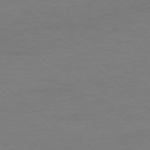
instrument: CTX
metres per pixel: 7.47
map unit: Ap
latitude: -78.2172
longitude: -90.1389
